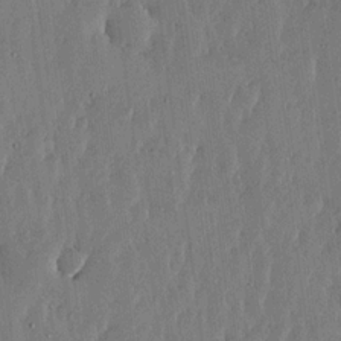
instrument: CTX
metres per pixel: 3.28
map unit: lHvf
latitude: 18.6301
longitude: -116.5735
